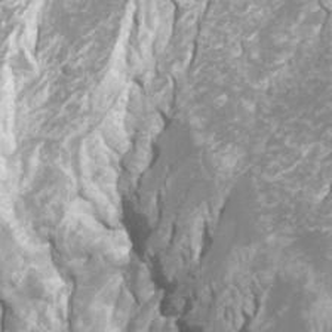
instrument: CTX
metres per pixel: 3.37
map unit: Htu
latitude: -12.1795
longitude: -71.6127
